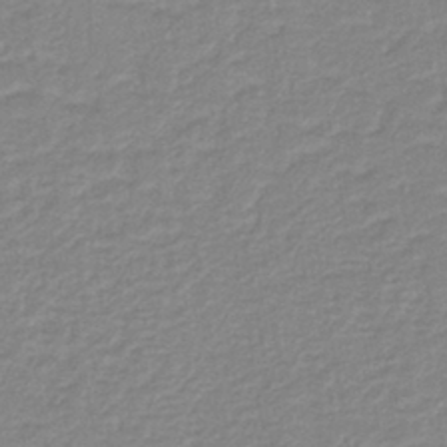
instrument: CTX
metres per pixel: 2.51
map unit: HNb
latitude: -40.1983
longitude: 51.0297
